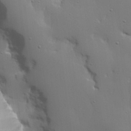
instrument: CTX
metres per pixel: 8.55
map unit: lHvf
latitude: 22.4979
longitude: 145.8422
